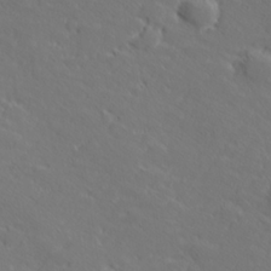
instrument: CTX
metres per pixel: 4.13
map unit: lHvf
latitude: 26.6491
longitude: 142.5951
